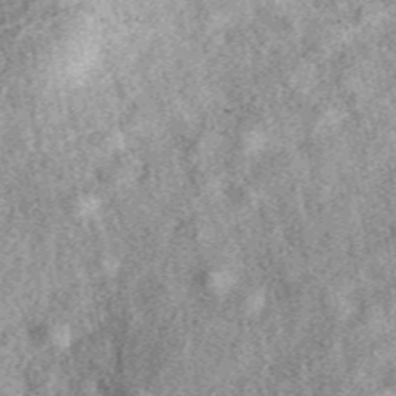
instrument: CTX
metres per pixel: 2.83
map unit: eAb
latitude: 38.8758
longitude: 109.9745
